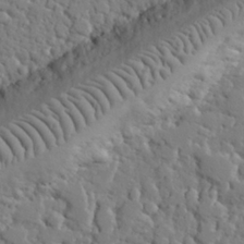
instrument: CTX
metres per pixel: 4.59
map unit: eHh
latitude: 26.8947
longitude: -78.2901
